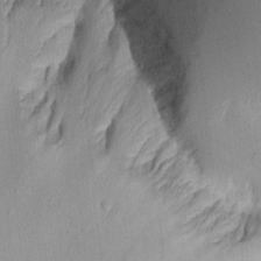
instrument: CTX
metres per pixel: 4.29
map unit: Aa
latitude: 14.5735
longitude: -141.0458
